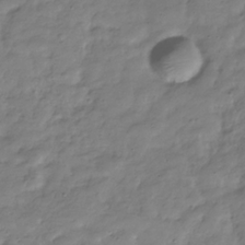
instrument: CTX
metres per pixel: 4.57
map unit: Hve
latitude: -31.4265
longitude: 90.8597
